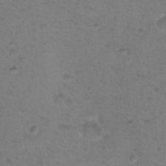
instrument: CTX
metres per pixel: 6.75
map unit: Nhu
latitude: 18.1011
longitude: -30.9136
